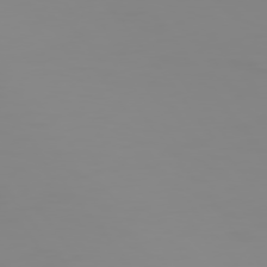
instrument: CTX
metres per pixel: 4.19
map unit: Hpe
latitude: 74.9136
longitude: -127.0081
